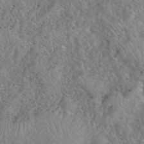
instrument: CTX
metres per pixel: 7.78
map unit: eHh
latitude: 40.5545
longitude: -57.3103
